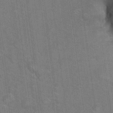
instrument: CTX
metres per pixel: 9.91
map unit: Nhu
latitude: 26.0633
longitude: -54.4979
